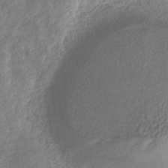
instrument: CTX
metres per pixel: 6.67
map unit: eHb
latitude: -30.8597
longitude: 70.2929
